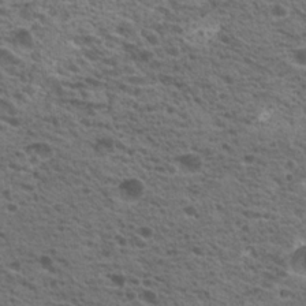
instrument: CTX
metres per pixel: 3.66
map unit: Nhu
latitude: 19.7449
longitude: -31.3860
